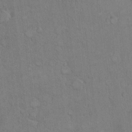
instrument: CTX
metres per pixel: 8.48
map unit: Hto
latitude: 8.0822
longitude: -60.8569
